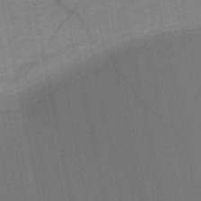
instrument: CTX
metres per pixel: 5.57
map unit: HNb
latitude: -48.2740
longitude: -47.7261
